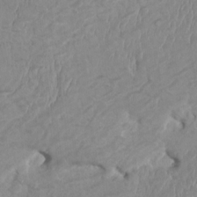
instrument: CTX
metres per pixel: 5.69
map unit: HNhu
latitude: 3.7638
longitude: -3.6883
